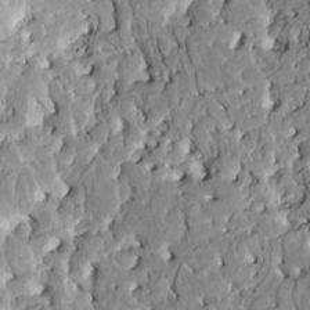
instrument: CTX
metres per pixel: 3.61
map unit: HNhu
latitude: 7.9528
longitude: -2.4223
